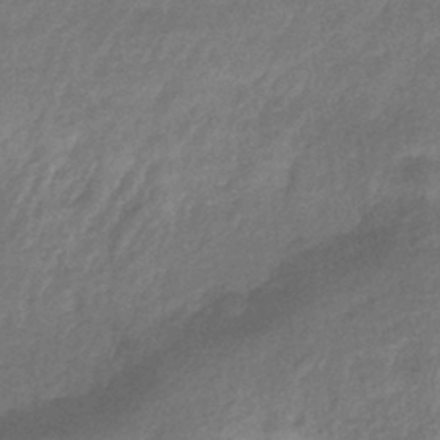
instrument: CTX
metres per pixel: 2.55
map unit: eHb
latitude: -38.7841
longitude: 81.0676
